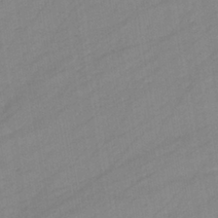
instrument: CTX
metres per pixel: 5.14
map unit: eHb
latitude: -37.8800
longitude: 78.4629
